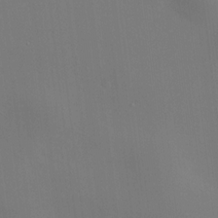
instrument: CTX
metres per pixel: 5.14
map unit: HNhu
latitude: 9.8961
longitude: 10.3684
